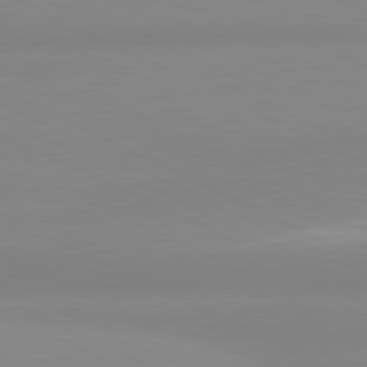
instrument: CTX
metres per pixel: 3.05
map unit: lApd
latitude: 81.4615
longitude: 179.4454
